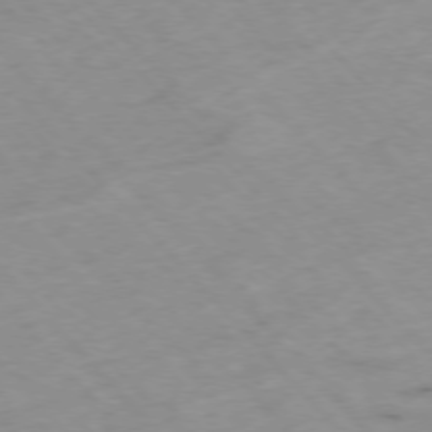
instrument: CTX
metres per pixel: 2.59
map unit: Hpe
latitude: -76.5952
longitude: -17.3671
